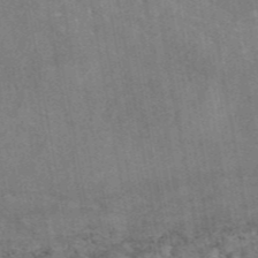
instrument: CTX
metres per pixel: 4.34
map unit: eAb
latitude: 44.9325
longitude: 122.8786
